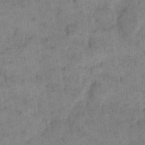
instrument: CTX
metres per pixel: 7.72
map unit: eHh
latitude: 14.1578
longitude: -66.6112
